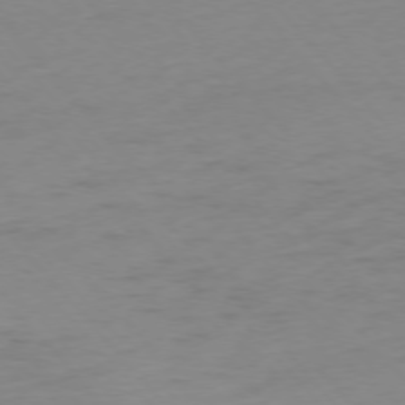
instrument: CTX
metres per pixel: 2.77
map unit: Ap
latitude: -76.1984
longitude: -71.9717
